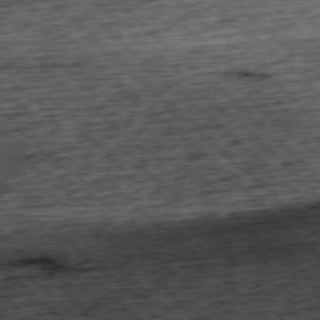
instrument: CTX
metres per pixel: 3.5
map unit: Hpe
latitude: -77.6722
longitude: 14.3118
